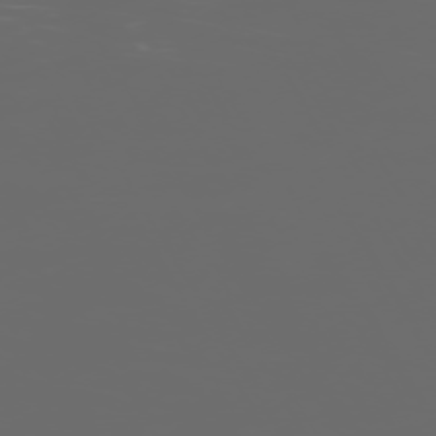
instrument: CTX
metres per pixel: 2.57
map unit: Hpe
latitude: -73.7288
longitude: 5.6722
